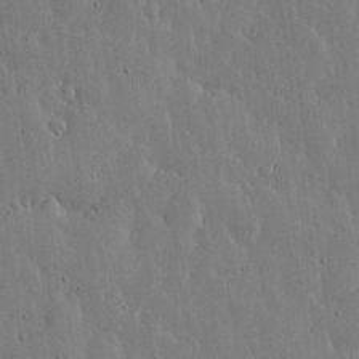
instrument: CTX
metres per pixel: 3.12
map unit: lHvf
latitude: 17.0458
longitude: -115.5938
